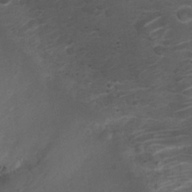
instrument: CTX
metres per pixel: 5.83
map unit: Nhu
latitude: 27.0459
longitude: -51.7260
